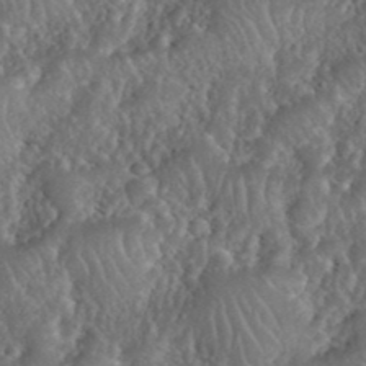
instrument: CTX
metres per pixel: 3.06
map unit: eHh
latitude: 39.9150
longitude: -58.0444
